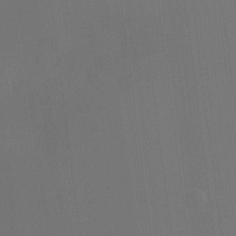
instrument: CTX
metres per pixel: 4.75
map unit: Nhu
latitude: -11.0486
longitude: -75.4049
